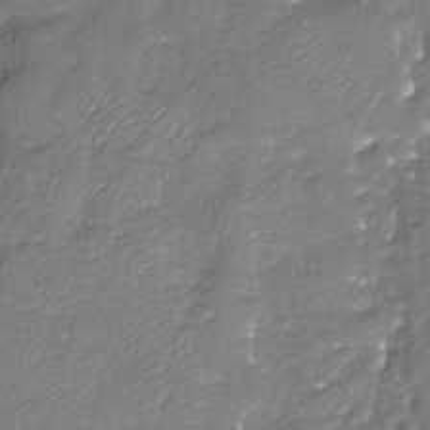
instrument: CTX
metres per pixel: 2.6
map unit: Nhu
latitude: -19.2187
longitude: -58.1011
